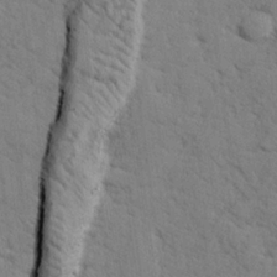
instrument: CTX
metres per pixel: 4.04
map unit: lHvf
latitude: 25.5560
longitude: 143.3131
